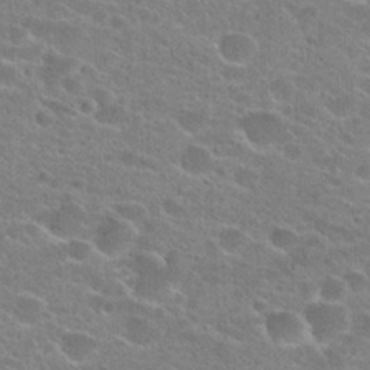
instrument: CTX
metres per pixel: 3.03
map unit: Hto
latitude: 24.4601
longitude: -43.9906
